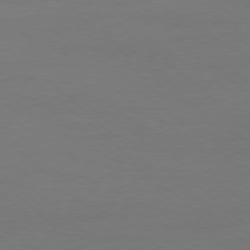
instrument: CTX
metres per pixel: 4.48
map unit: Ap
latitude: -78.3873
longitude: -70.1389
